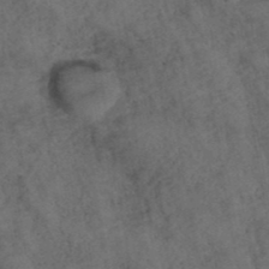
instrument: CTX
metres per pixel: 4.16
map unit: ANa
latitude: 39.7827
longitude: 18.6518
